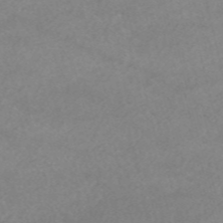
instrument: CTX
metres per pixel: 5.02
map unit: HNb
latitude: -54.2173
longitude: -35.9150
